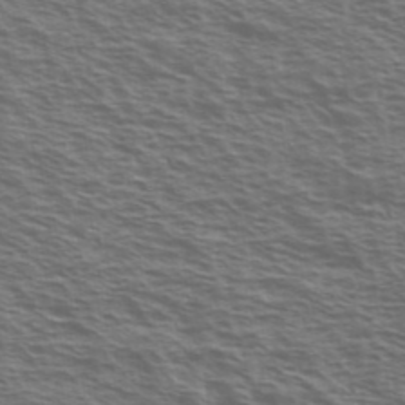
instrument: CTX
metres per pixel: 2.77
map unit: Ave
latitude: 38.4601
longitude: -109.4993
